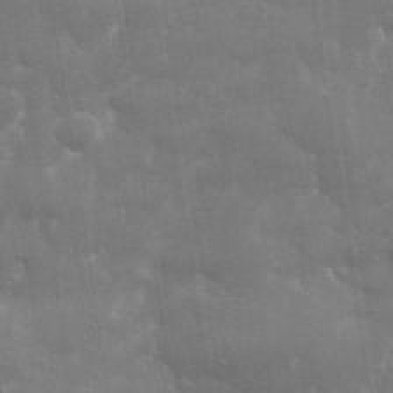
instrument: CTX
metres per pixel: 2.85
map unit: eHh
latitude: 35.5749
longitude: -58.7435
